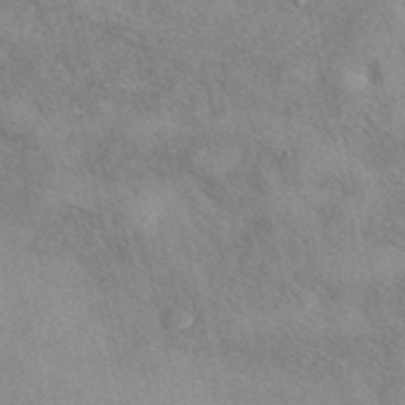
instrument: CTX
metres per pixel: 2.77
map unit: eAb
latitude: 40.3089
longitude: 109.1053
